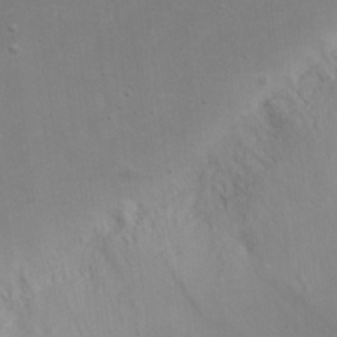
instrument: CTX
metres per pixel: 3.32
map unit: eHh
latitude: 17.0270
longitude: -72.4790
